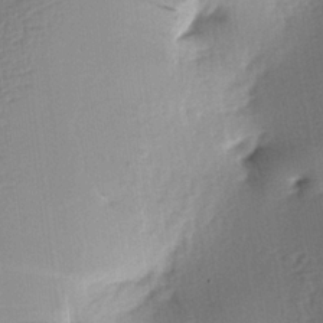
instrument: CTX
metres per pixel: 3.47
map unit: lAa
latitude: -7.3132
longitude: -126.0444
